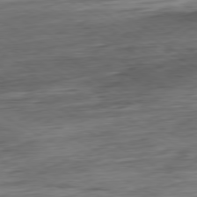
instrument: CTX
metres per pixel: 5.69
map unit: Hpe
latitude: -80.6141
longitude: 21.1998
